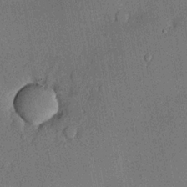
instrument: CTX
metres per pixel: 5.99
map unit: lHvf
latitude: 20.6680
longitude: 144.9353
